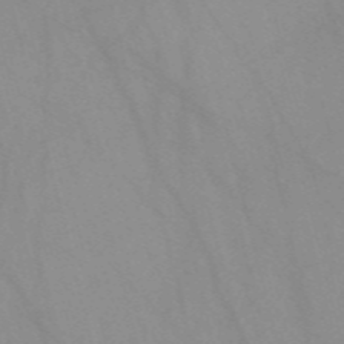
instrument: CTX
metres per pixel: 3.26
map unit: Nve
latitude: -57.8989
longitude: 63.8233
